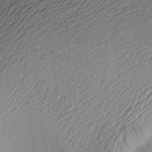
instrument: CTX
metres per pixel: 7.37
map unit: Aa
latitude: 23.1025
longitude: -149.4237
